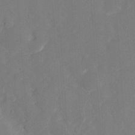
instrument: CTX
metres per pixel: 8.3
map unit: Ht
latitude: -6.5762
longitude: -25.5371
